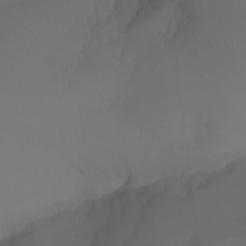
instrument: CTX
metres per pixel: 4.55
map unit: Nhu
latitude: -7.2754
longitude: -80.7246
